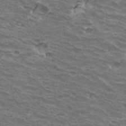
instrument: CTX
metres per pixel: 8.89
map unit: Hto
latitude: 33.2537
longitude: -41.4993
